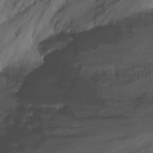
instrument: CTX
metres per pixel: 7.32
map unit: Nhu
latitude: -16.6141
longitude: -49.6883
